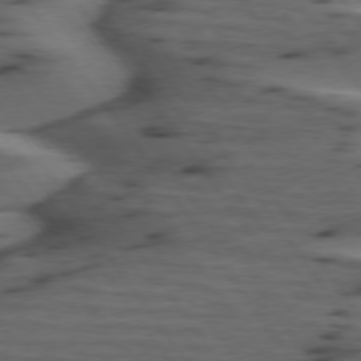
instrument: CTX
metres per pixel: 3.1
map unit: lApd
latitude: 75.4238
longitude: -70.4790
